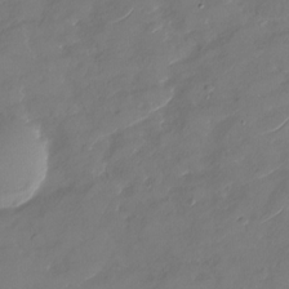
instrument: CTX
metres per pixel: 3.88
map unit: Nhu
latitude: -29.9367
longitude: -72.6302
